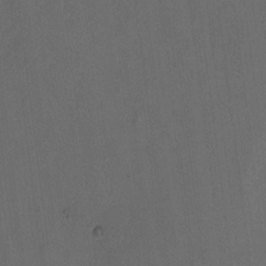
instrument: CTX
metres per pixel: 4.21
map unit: Ht
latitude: 4.9514
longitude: -37.0648
